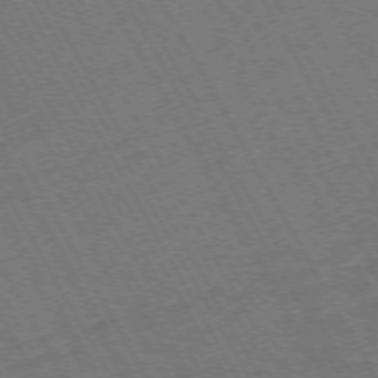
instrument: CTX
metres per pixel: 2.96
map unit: Hpe
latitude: -72.5574
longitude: 11.3132
